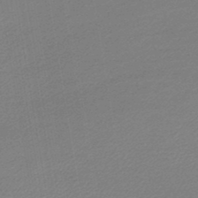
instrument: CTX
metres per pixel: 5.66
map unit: lHb
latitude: -46.3306
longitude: 58.9541
